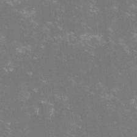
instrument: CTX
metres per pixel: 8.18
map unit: lHvf
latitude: -14.0283
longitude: -102.6868
